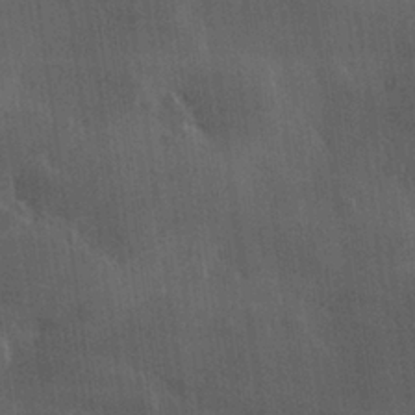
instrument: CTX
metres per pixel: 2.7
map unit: Hve
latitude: 27.3293
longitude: 147.5399
